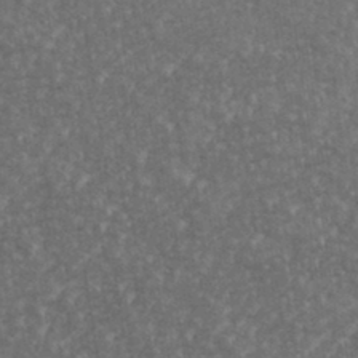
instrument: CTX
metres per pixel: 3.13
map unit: eHh
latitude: 35.3859
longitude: -133.7828
